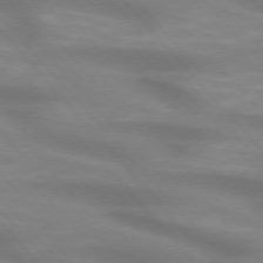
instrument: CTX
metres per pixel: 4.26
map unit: lApd
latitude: 74.4601
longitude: -61.3104
